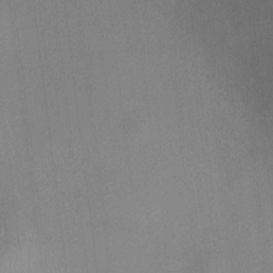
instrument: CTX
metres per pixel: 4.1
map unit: HNhu
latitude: 8.7246
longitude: 13.2376
